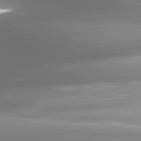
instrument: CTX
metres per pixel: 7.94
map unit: lApd
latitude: 82.5923
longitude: -142.2523
